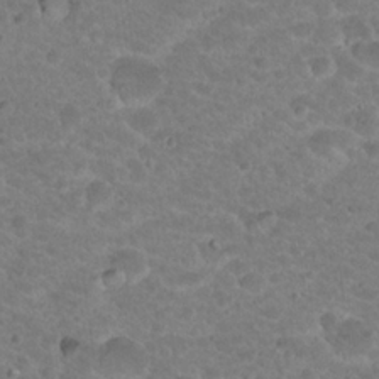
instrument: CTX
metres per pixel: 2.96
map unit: Hto
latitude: 19.3481
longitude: -32.9325
